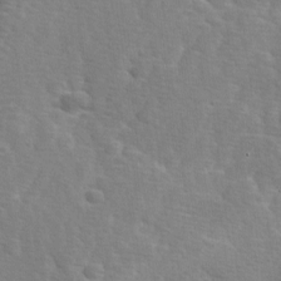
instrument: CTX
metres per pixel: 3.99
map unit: Ave
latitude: 0.9136
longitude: -111.9717
